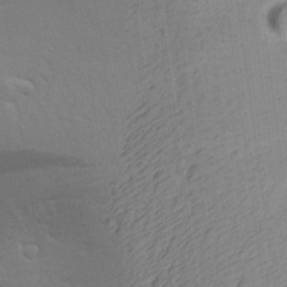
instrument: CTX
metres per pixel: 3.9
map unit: Aa
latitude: 26.2145
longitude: -136.4412
